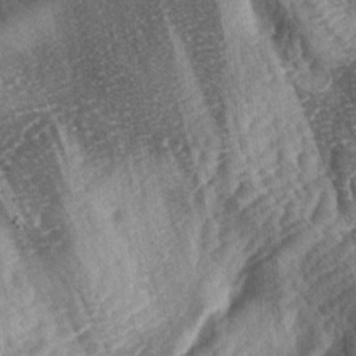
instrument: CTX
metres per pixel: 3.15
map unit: lAa
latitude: -4.4062
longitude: -127.1781
